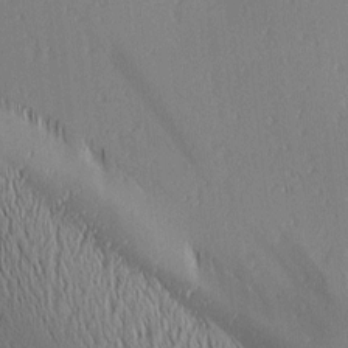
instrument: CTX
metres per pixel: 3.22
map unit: lAa
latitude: 1.5749
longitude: -116.1389
